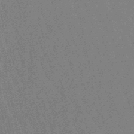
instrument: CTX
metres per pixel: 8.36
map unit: lHb
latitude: -48.2173
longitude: 80.3684
